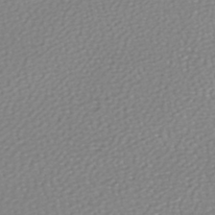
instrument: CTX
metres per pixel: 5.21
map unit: HNhu
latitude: -48.1228
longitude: 100.0849
